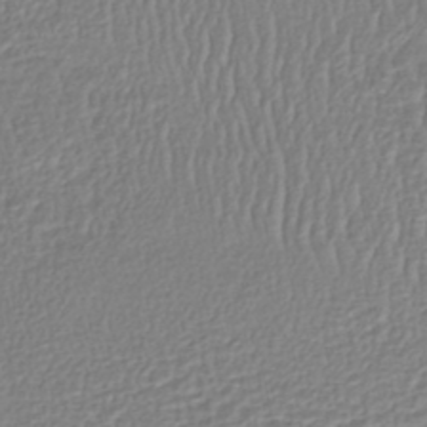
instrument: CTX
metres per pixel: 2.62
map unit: HNhu
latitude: -46.5196
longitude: 103.2565
